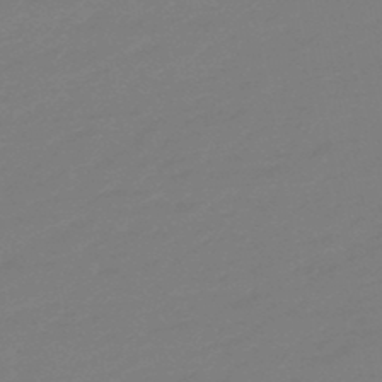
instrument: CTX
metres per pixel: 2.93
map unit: eHb
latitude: -48.4818
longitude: 86.0283
